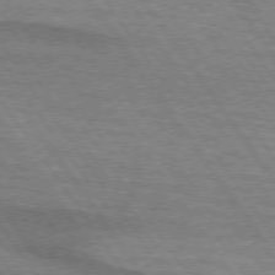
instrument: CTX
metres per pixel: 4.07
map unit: lApd
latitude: 73.7261
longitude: -63.9528
